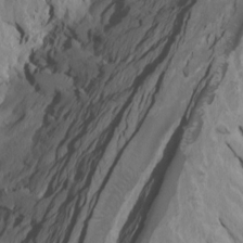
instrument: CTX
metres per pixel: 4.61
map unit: Htu
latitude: -6.9730
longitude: -67.7260
